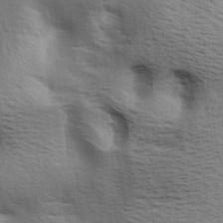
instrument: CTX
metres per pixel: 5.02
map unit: lAa
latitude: 18.3467
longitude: -138.0633
